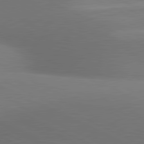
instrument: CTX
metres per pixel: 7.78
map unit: lApd
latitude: 81.0647
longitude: 134.0283
